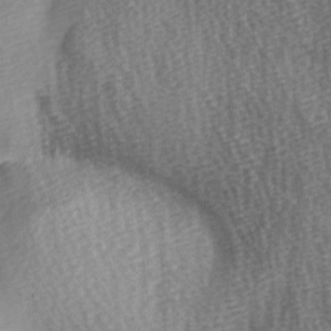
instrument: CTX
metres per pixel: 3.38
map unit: Ave
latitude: -5.9367
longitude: -120.7624
